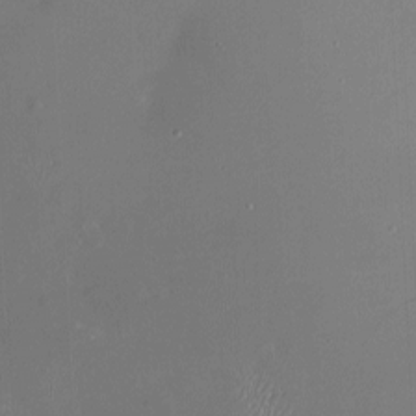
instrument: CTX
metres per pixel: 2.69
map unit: Nhu
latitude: -16.2173
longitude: -57.9339
